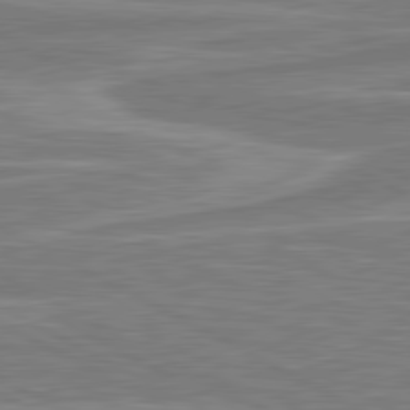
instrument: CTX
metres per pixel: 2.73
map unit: lApd
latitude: 81.1214
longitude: -173.3859
